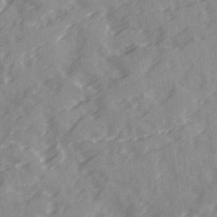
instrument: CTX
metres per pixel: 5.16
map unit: Ave
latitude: 19.7638
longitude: -131.2726
